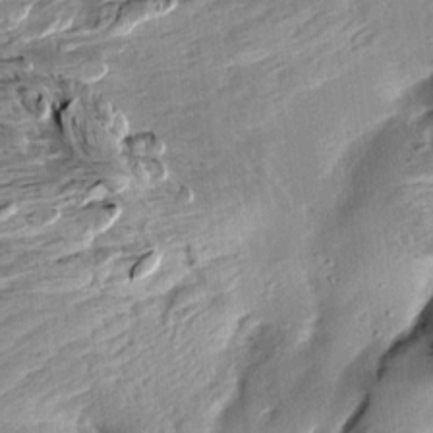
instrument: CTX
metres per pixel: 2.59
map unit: Aa
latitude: 10.2712
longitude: -141.5560
